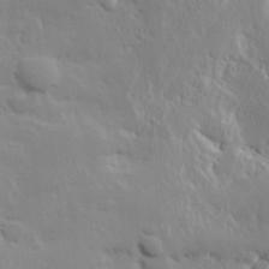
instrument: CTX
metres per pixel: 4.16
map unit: Hve
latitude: 24.6490
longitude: 145.8045
